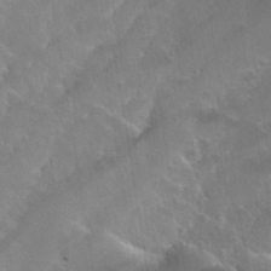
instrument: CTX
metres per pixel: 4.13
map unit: Hto
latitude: 35.6127
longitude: -50.8191
